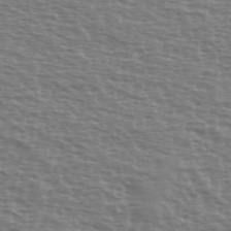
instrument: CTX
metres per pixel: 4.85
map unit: Ave
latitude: 38.1389
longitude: -113.0836
